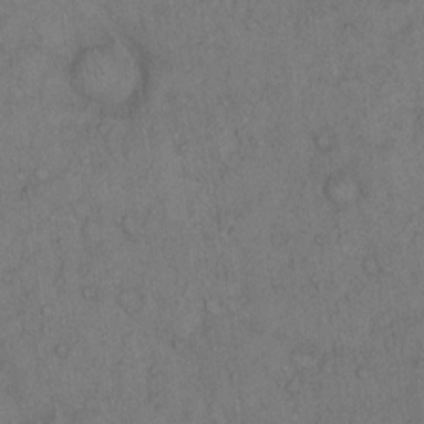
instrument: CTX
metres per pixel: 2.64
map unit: Hto
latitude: 12.7246
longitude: -57.2536
